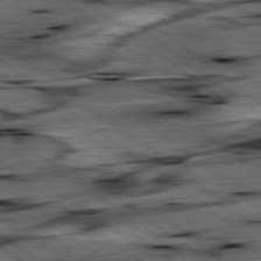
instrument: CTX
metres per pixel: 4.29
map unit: lApd
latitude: 79.6127
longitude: -47.8206
